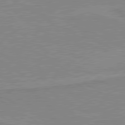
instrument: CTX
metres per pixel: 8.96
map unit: lApd
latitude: 80.1389
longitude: 169.2565
